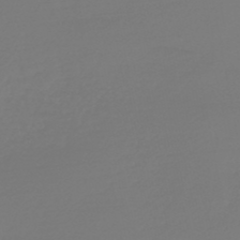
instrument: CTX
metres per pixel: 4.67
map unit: HNb
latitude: -46.3873
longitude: 56.5385
